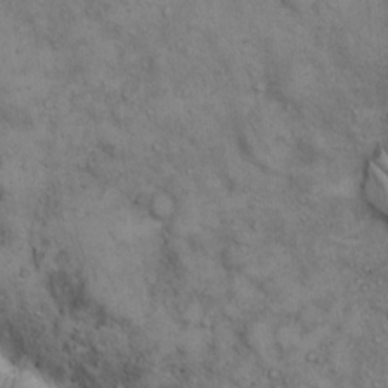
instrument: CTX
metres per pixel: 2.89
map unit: eHh
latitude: 14.5735
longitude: -63.7828
